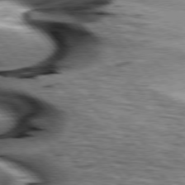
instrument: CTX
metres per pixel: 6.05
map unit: lApd
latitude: 76.7057
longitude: -61.1025
